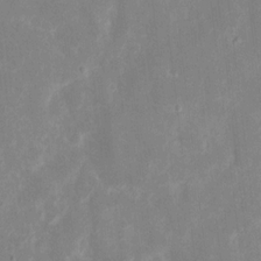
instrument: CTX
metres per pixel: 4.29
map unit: eHh
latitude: 7.2348
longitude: -69.7072
